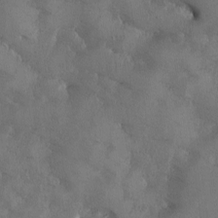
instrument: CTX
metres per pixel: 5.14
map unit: Ave
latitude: -9.9556
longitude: -117.9150
